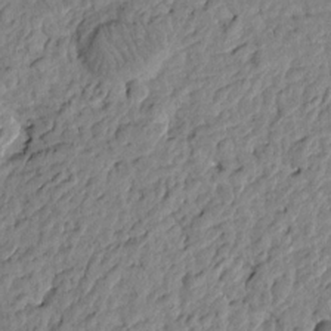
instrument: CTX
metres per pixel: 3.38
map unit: Htu
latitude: -1.0487
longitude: -179.3482
